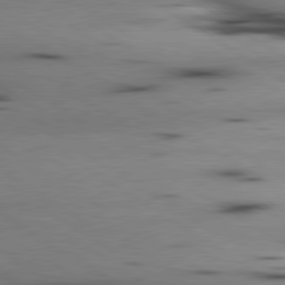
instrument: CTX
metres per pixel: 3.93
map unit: lApd
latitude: 80.2333
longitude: 161.4077
